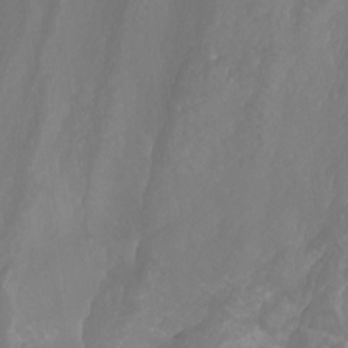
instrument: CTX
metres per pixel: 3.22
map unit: Aa
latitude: -8.0850
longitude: -78.6869
